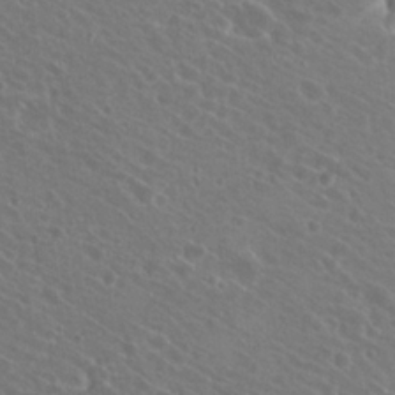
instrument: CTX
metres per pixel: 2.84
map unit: Hto
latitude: 22.4601
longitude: -30.8947
